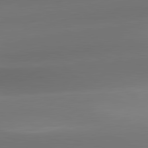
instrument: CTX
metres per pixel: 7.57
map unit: lApd
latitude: 81.7072
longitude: -160.8947
